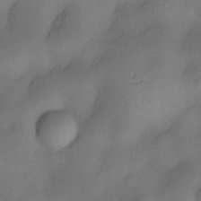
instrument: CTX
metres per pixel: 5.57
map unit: eHh
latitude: -22.3306
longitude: 15.7100
